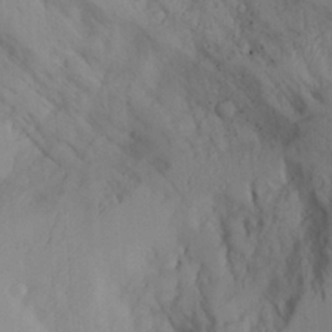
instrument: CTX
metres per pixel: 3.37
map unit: Aa
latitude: 26.2901
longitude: -131.7828
